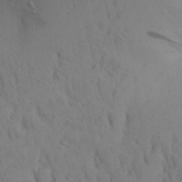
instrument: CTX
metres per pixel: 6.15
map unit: Aa
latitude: 26.5735
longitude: -148.4979
